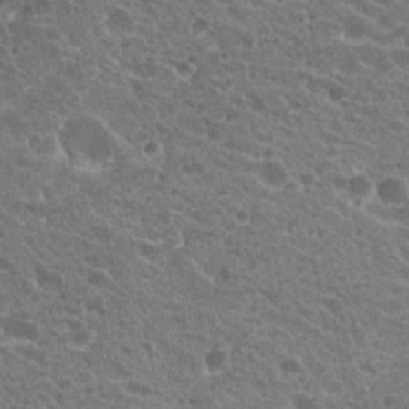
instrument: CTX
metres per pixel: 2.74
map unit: Hto
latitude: 20.1389
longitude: -34.3089
